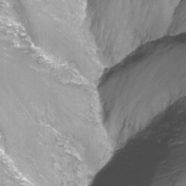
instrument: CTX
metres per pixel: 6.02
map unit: Nhu
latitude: -13.6155
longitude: -66.8002
